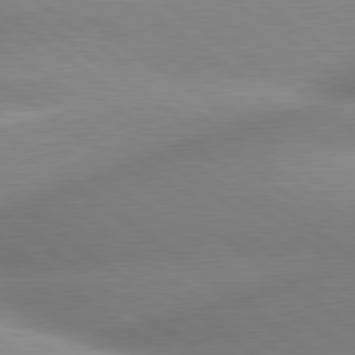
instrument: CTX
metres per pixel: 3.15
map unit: lApd
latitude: 80.2333
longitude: -161.0836
